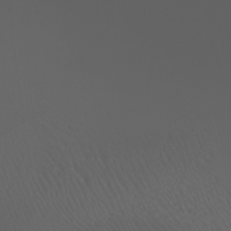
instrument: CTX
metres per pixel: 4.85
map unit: Htu
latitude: -4.9919
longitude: -88.8947
